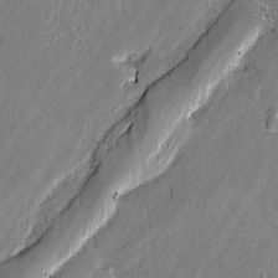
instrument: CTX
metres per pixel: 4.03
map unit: lAvf
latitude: -0.4818
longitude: -106.5924
